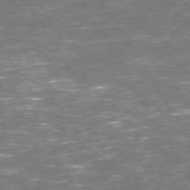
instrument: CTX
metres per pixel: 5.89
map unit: Hpe
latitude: 73.2915
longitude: -124.2144
